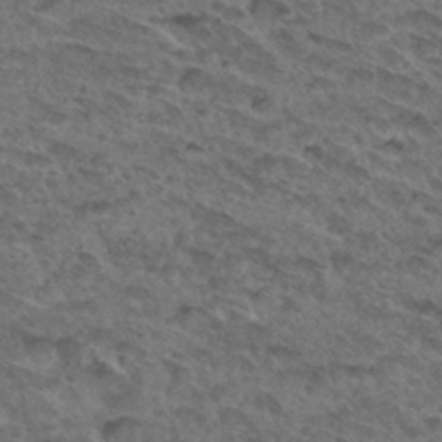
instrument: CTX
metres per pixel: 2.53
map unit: Hto
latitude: 32.1578
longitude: -47.8206
